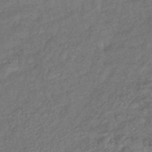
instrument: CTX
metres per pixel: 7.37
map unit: eHb
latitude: -39.6722
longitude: 78.1228
